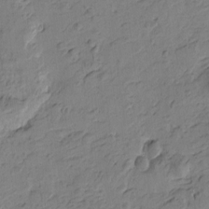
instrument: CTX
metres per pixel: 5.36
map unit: Htu
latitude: -3.7855
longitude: -176.6112
